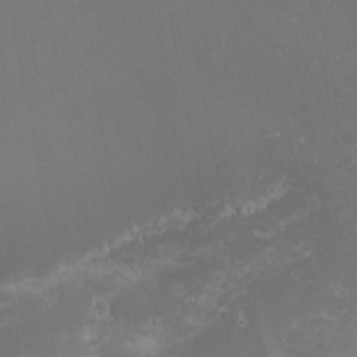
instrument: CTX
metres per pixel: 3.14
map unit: eHh
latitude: -2.1605
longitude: -81.2348
